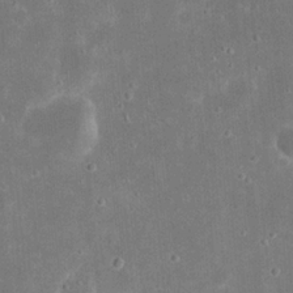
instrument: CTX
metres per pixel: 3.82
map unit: eHh
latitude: 21.0270
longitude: -68.2145
